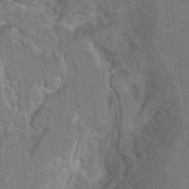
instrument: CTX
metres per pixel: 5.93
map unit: Hto
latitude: 9.7450
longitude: -35.4615
